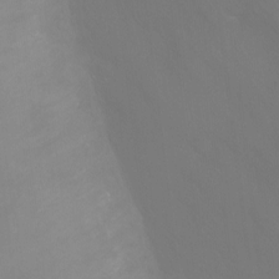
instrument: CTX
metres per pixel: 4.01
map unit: Ht
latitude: -10.0472
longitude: -46.1767
